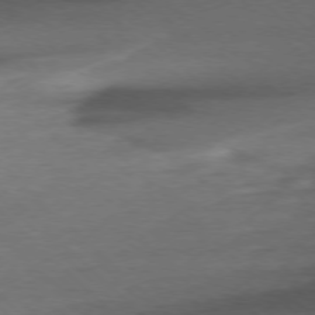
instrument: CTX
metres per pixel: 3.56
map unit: Ap
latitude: -77.8989
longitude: -92.3278
